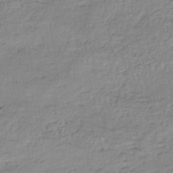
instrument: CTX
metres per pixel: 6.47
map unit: eHh
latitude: -45.8989
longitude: -28.4412
